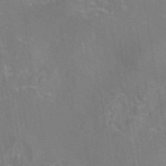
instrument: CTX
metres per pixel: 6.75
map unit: eAb
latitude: 45.4804
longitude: 109.5966
